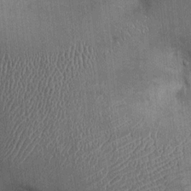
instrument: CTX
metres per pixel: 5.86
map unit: Ht
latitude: -1.9745
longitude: -13.9150
